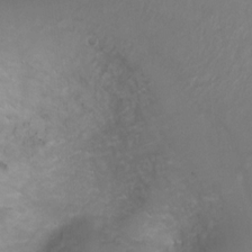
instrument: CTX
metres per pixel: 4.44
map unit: Ht
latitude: 2.2900
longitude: -27.0270
